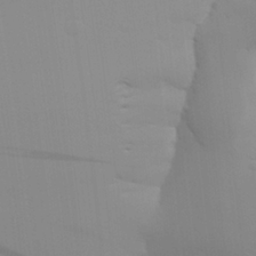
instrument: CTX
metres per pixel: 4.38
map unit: Aa
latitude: 26.4223
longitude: -131.2915
